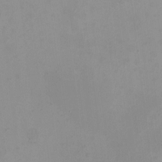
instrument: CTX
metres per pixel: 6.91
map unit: HNhu
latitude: 5.2915
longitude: 8.8975
